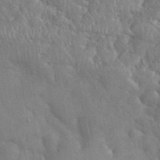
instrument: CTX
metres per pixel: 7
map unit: eHh
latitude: 38.0444
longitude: -57.9717
